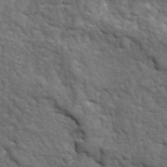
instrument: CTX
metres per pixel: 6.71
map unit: Ave
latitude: 17.4804
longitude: -132.6302
